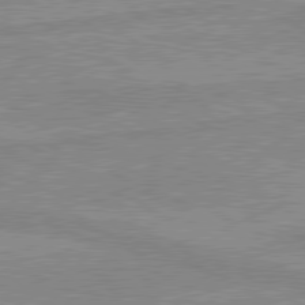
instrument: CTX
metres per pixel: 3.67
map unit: lApd
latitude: 80.0444
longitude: -174.3656
